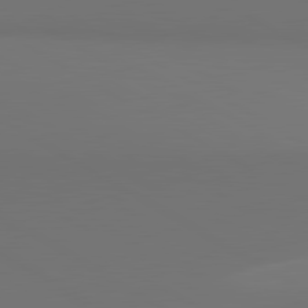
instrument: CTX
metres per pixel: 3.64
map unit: lApd
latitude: 81.3293
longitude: 152.3117
